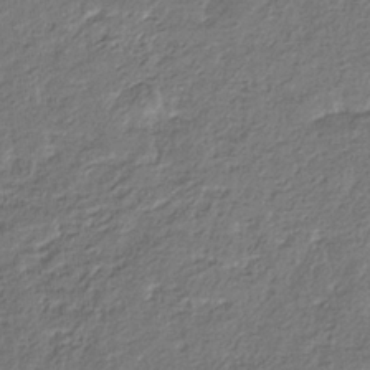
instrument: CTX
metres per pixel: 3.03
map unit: eHb
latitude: -30.0850
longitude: 68.7274
